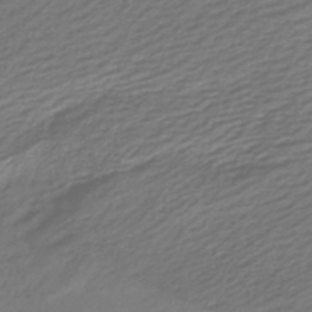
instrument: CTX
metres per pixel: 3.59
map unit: lHb
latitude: -41.9367
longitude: 75.8423
